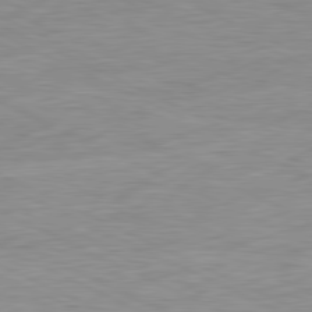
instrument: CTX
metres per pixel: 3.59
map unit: Ap
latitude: -81.6722
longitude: -77.0080
